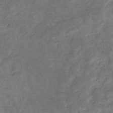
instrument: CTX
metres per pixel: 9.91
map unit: eHb
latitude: -33.5966
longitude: 74.2551
